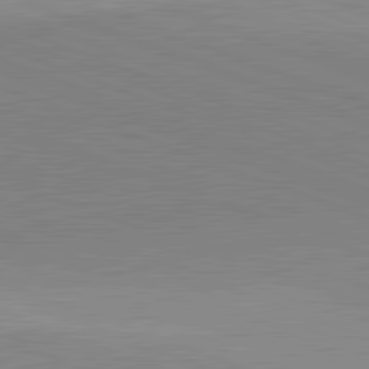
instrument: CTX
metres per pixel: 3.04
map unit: lApd
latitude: 81.9150
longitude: 136.1228
